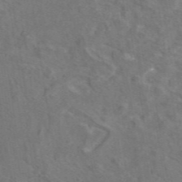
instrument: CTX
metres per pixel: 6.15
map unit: eAb
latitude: 45.9528
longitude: 109.6533
